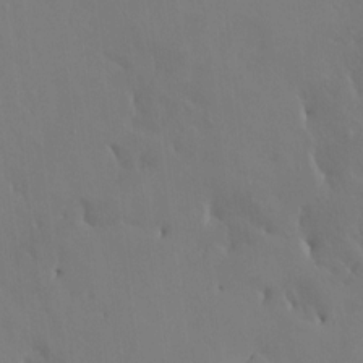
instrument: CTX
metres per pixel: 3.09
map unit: HNhu
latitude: 6.3656
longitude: -0.1766
